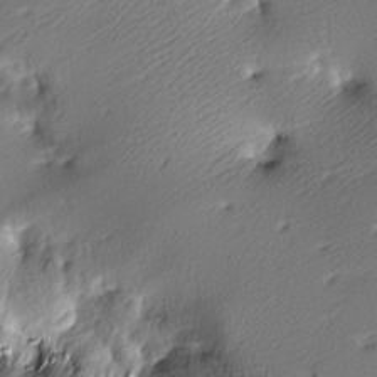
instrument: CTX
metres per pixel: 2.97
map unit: lAa
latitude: -9.5399
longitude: -127.0648
